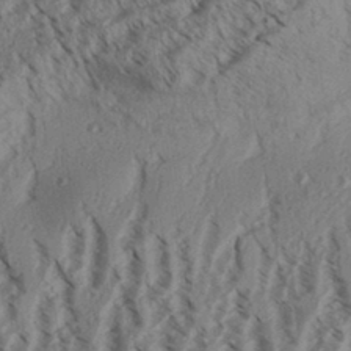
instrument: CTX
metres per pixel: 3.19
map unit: Aa
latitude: 31.2348
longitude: -138.3656
